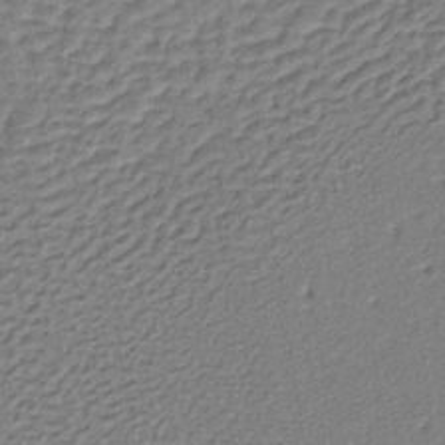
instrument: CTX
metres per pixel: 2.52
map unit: lHb
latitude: -37.0864
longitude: 59.8044
